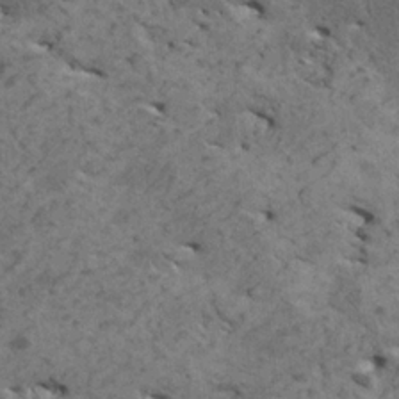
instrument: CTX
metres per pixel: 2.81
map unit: HNhu
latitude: 0.0444
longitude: 4.7841
